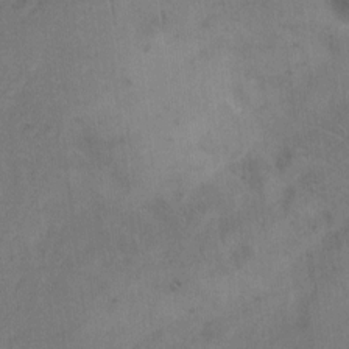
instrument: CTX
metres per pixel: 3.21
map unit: Hto
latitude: 7.0836
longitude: -62.3656
